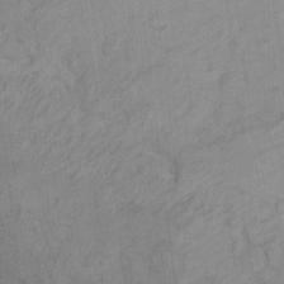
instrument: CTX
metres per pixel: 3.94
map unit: Hto
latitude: 6.4601
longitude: -36.7624
